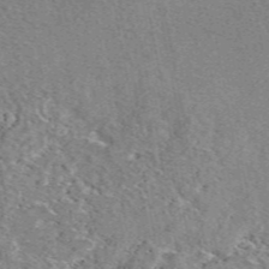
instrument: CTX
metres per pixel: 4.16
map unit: eAb
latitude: 49.5560
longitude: 110.4440
